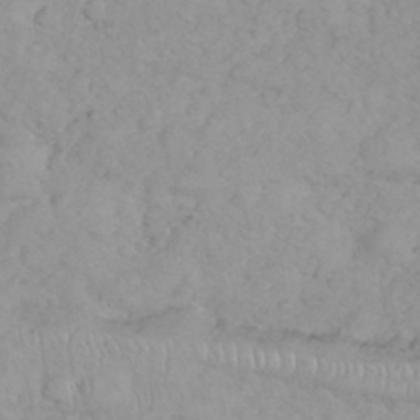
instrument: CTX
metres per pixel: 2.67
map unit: eHh
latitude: 35.8772
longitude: -63.7450
